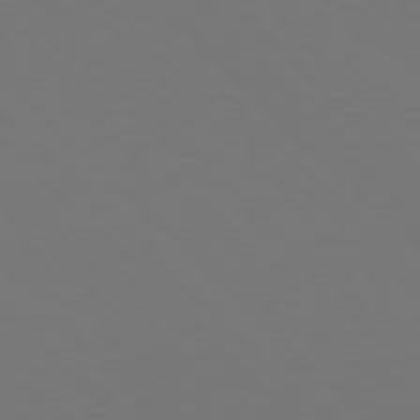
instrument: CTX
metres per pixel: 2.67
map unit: Hpe
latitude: 77.4426
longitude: -169.8206
